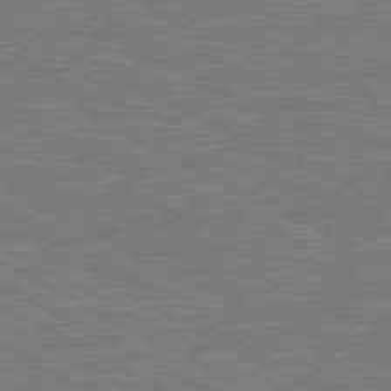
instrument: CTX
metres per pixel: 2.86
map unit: lApd
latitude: 80.6490
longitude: 118.2739
